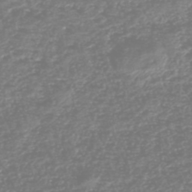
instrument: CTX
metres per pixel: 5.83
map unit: HNhu
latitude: -46.8597
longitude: 28.8219
